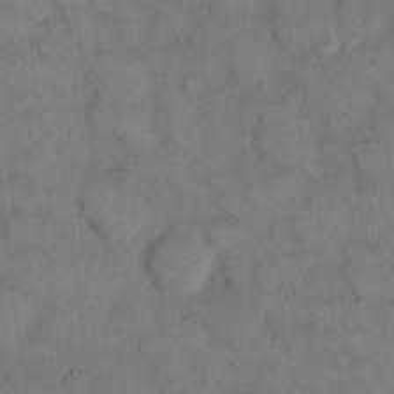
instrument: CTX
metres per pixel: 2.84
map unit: eHh
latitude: 14.4979
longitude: -65.4237
